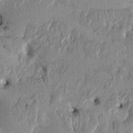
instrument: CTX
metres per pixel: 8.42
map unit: HNhu
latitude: 1.6505
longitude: -5.9906
